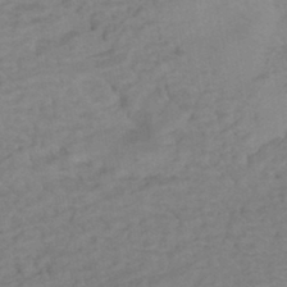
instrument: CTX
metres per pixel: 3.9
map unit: HNhu
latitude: -42.7274
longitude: 101.8044
